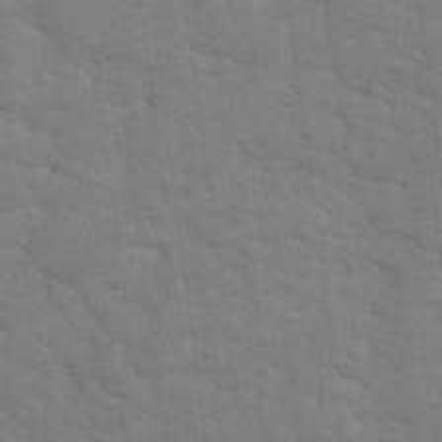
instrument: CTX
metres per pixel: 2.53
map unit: Hto
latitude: 17.0081
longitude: -38.5735
